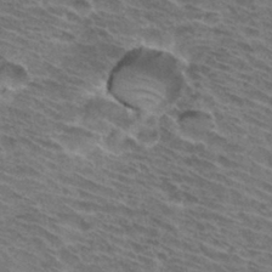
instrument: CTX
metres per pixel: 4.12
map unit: Hto
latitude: 32.6490
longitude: -44.8947
